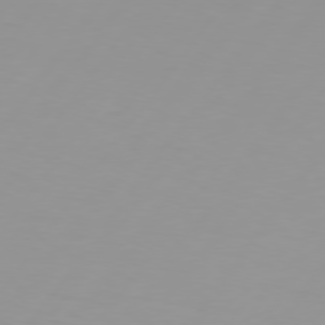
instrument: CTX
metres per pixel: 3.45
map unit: Hpe
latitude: 75.5749
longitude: -125.4426
